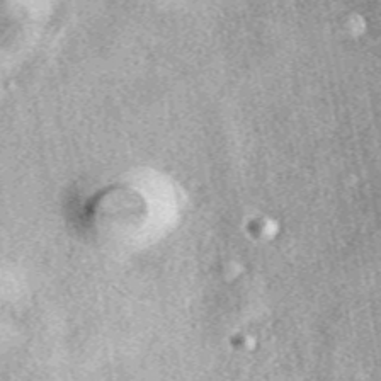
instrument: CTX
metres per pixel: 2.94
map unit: eAb
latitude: 39.6127
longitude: 109.9745
